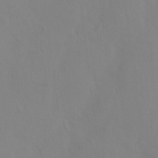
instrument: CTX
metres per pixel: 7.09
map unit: Ht
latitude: -15.2754
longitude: -42.6113
